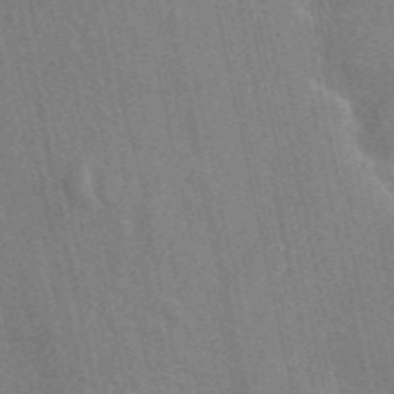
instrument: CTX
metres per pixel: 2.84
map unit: ANa
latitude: 48.8380
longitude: -78.2523
